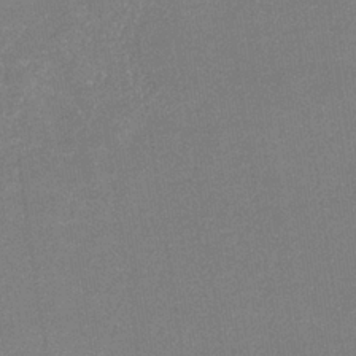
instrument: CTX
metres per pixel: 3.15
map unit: eHb
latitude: -33.5777
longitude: 73.0675
